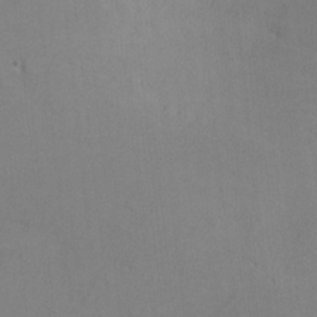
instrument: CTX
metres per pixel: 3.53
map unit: lHvf
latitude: -13.2187
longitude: -101.8961
